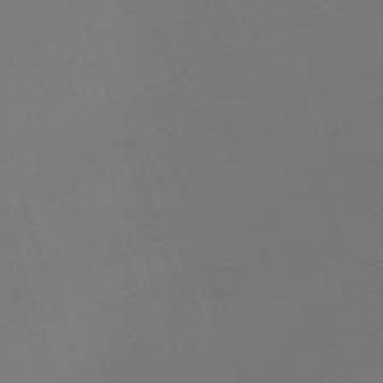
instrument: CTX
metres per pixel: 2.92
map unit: eHh
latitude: -63.6155
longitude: 51.4832
